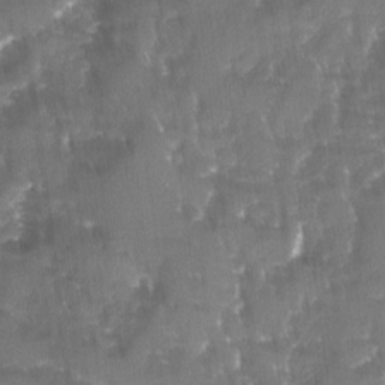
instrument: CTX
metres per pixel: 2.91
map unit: Ave
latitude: -11.2187
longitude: -119.2915
